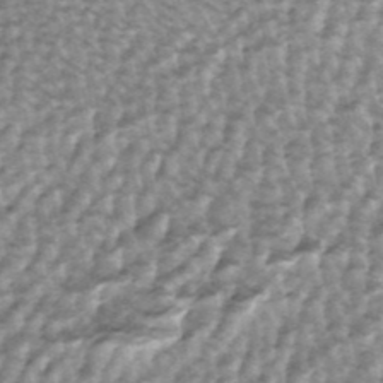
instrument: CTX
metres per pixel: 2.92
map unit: ANa
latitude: -44.7274
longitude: 105.4643
